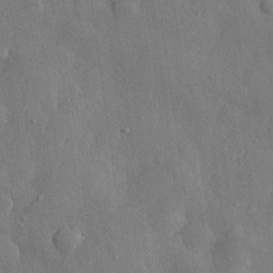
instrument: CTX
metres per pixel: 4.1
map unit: eHh
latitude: 28.9891
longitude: -78.7813
